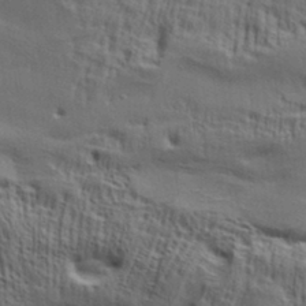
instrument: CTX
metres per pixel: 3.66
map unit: Aa
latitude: 33.1403
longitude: -136.0633
